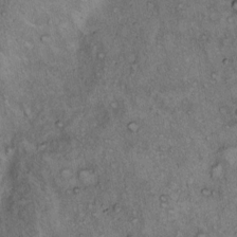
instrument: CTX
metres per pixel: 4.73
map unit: Hto
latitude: 12.0444
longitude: -58.2712
